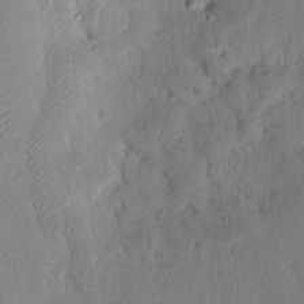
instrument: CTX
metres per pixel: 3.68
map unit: lAvf
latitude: 8.7624
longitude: 169.4265
